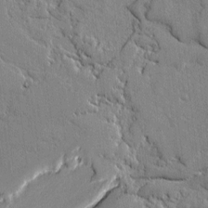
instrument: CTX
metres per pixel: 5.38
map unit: lAvf
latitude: -0.9353
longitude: -109.1592
